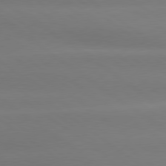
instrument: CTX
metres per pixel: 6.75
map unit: lApd
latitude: 79.4049
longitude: -134.0255
